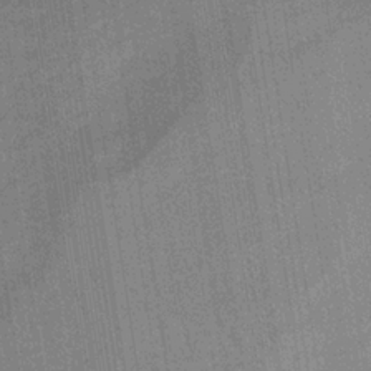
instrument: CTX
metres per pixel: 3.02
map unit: lHb
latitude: -34.0661
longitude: 66.0850
